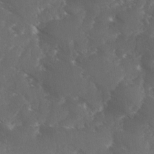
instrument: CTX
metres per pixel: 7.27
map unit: Ave
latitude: 0.8380
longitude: -111.4616
